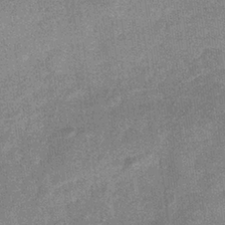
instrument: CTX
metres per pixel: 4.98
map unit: eHb
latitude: -33.7478
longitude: 78.1228
